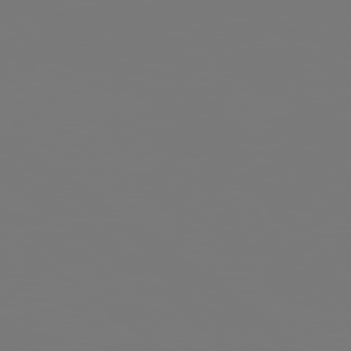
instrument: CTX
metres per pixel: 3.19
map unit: Hpe
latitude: 78.4034
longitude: -139.4237
